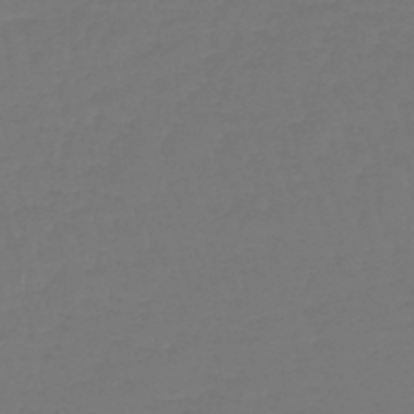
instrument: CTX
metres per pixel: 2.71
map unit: lHb
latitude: -46.6896
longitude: 65.4833
